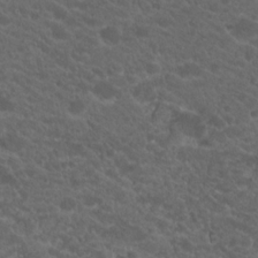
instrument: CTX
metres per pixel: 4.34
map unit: Hto
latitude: 19.9717
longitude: -34.4979
